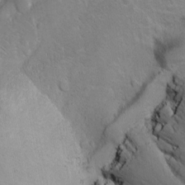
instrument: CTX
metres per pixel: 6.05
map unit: Ave
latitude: -10.4062
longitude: -120.6680
